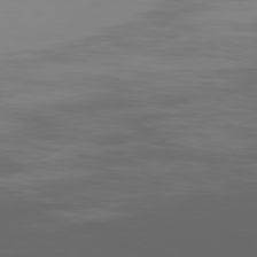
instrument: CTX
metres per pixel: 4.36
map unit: Ap
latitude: -79.6155
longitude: -93.6694
